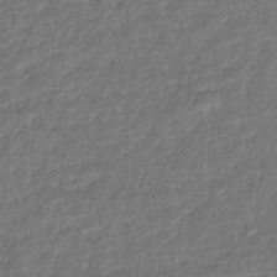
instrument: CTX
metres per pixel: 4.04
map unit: eHb
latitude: -38.9353
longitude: 80.9353
